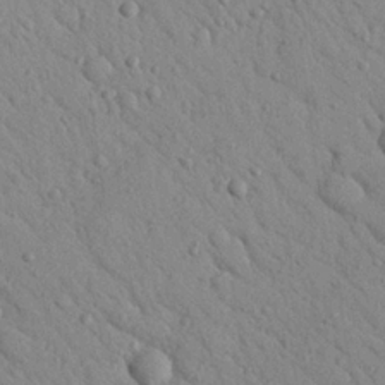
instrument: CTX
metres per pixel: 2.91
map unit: Nhu
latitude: 23.2726
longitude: -75.4049
